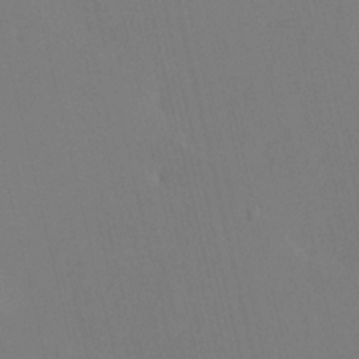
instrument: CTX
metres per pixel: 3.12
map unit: HNhu
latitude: 7.1025
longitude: 4.4440
